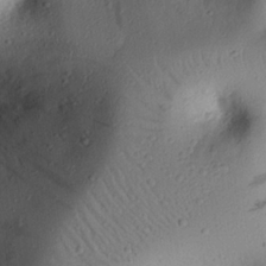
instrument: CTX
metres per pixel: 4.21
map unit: eHh
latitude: 25.2159
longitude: -76.4223
